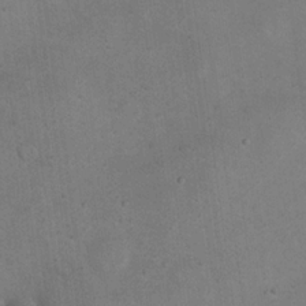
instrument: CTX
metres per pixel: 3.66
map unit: eHh
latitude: 21.6883
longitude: -60.1389
